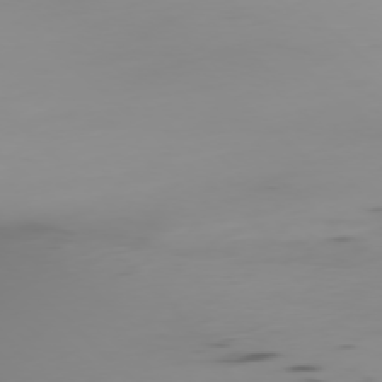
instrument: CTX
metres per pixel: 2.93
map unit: Ap
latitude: -77.8422
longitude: -64.7624
